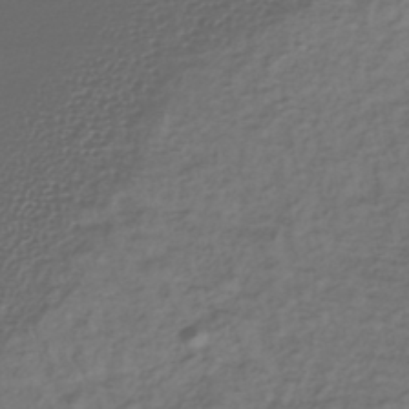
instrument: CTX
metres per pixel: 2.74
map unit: lHb
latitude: -38.5763
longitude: 70.0472
